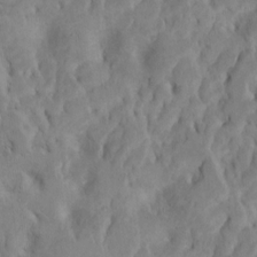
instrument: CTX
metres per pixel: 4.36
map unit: Htu
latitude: -7.3509
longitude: 145.0864
